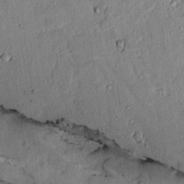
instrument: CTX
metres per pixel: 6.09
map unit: lAvf
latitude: 7.2348
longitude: 169.5588
